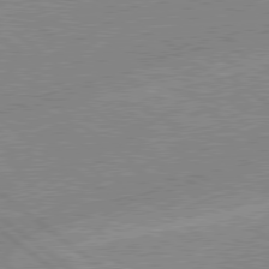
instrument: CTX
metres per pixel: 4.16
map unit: lApd
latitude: 78.9514
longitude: -144.1578
